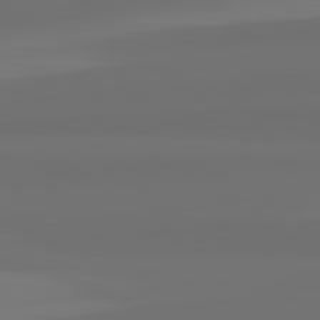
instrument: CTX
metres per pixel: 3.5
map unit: lApd
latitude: 82.5167
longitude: 161.6155
